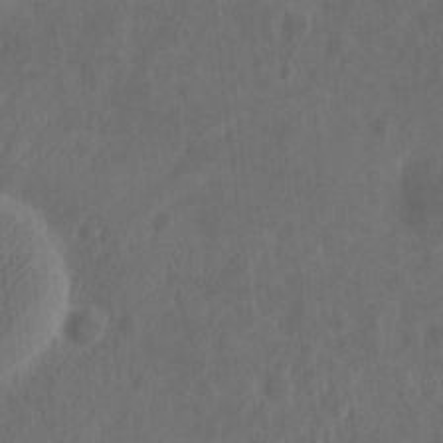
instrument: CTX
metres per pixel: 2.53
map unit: eHh
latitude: 7.6505
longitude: -73.0837
